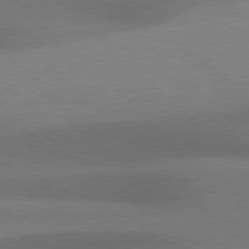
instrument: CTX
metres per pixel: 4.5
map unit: Hpe
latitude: 77.3670
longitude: -156.3278
